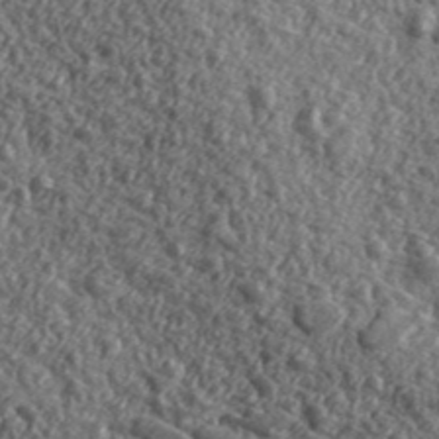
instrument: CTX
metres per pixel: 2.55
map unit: eHh
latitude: 42.1389
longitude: -90.3089
